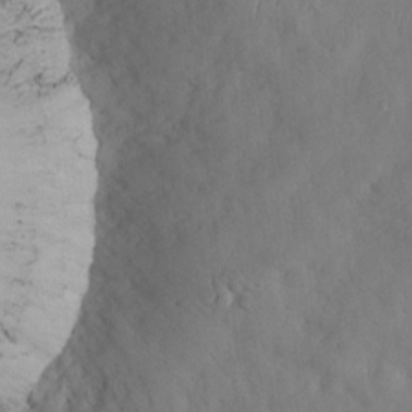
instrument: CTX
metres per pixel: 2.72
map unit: HNhu
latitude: 3.6883
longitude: -6.5924
